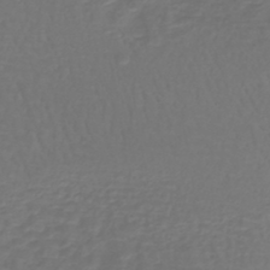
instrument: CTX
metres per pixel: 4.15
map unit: lHb
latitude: -43.2187
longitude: 65.1242
